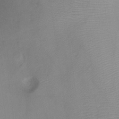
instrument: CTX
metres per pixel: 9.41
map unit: Ht
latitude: -4.6518
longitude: -19.1214
